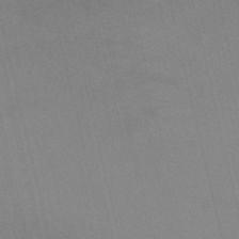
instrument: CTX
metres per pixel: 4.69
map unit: HNb
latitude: -51.5399
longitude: -44.7624
